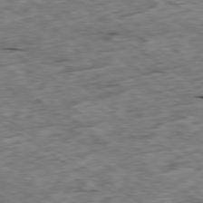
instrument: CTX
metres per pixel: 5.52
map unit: Ap
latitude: -79.5966
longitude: -87.0458
